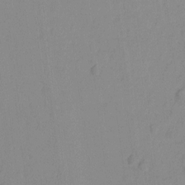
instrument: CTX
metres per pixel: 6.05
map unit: Ht
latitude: -11.0864
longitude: -39.1592
